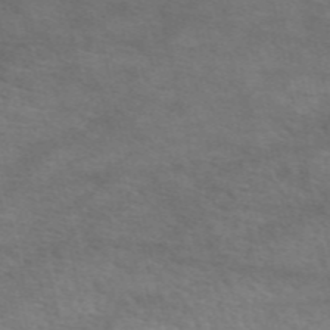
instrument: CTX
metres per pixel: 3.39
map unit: eAb
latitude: 50.2711
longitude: 120.4251
